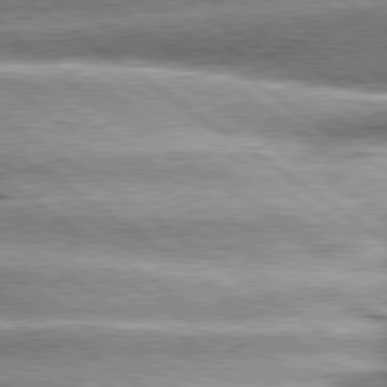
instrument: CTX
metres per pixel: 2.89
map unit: lApd
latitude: 80.2333
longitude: -140.4978
